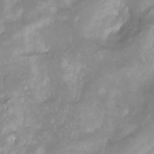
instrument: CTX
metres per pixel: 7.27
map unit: Nhu
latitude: -12.0283
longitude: -74.2900
